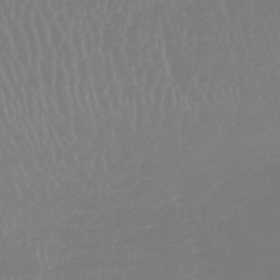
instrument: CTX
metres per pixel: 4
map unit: HNb
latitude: -49.6344
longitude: -53.0648
